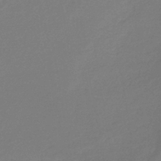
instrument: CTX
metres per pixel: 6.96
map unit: eHb
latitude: -36.5951
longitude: 78.7085
